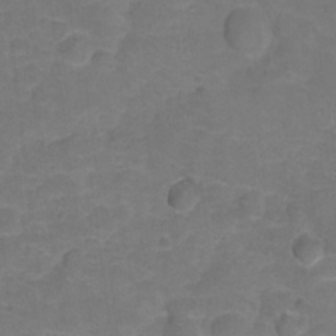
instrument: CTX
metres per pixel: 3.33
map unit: Hto
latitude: 5.3671
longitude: -31.2537
